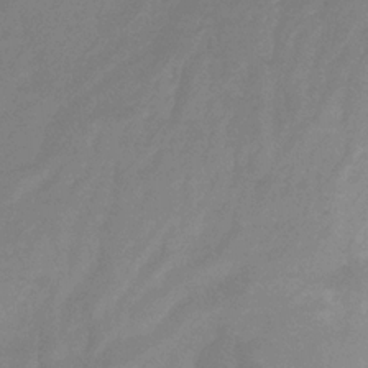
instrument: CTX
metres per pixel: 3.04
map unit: eHb
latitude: -30.6896
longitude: 72.8030
